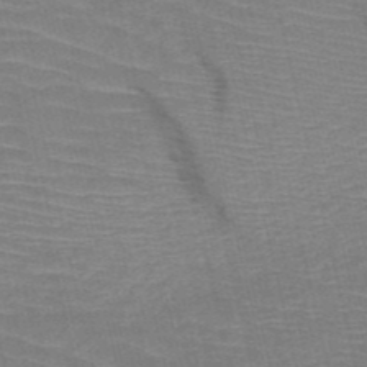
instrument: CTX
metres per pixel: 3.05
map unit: HNb
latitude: -50.4440
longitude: -45.1592
